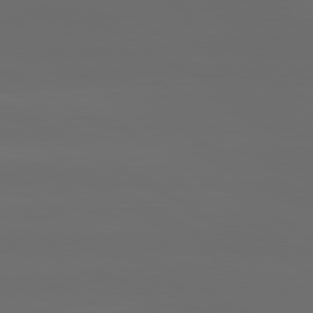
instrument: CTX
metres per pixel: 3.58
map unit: lApd
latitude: 80.5546
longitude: -137.6883
